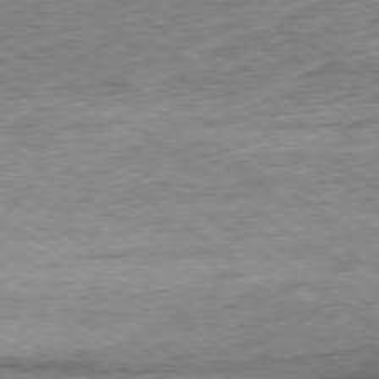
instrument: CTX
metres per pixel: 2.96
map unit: Ap
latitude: -79.2376
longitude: -101.6694
